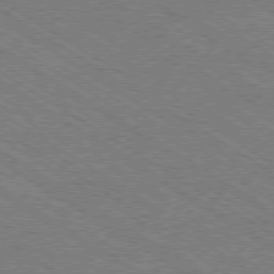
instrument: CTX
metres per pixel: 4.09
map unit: Ap
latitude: -79.5210
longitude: -79.5749
